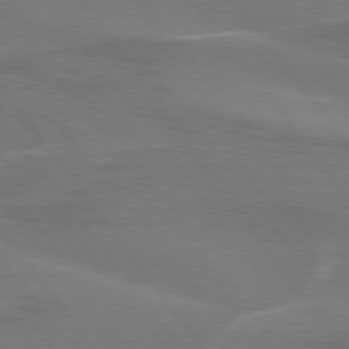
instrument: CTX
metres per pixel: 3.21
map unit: lApd
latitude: 75.0647
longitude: -62.4034
